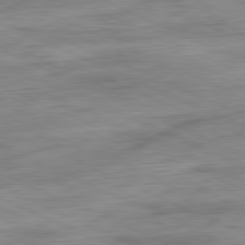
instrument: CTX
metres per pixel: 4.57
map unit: Ap
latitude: -81.5777
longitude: -75.0836
